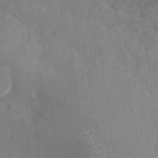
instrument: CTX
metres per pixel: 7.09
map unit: Nhu
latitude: -27.2753
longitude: -58.0444
